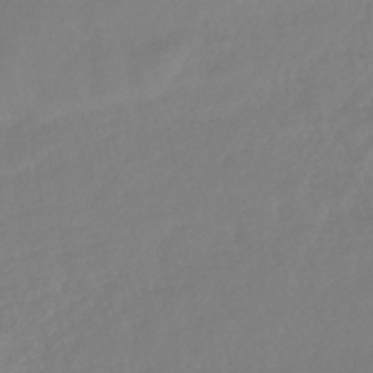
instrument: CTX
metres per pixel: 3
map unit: lHb
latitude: -44.8786
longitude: 79.5399
